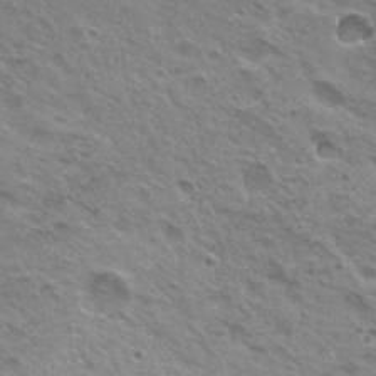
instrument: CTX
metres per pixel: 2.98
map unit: Nhu
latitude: 20.3090
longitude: -31.1970
